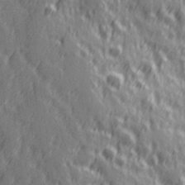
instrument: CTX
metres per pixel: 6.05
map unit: Hve
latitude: 26.0633
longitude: 146.4251
